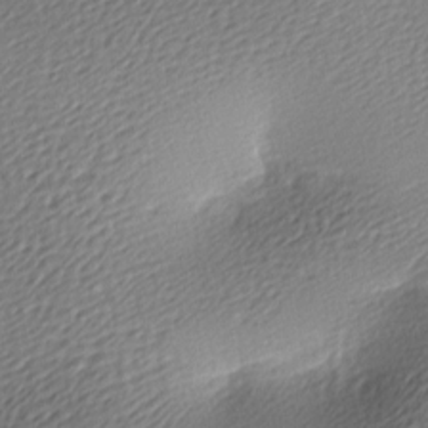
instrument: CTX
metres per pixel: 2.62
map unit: lAa
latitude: -9.3698
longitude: -127.0648
